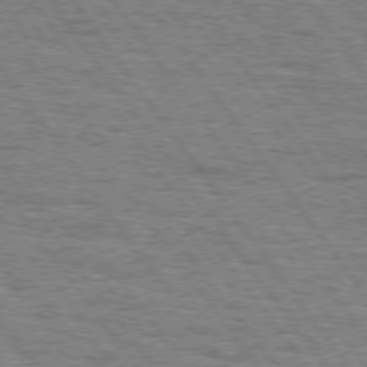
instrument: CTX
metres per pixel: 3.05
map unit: Hpe
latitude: 74.8191
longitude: -138.5357
